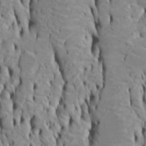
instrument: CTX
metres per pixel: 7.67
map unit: Htu
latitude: -5.3131
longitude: 152.3495
